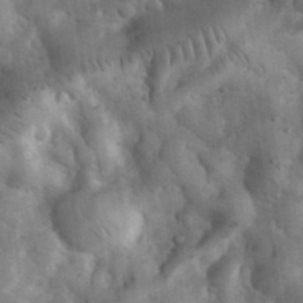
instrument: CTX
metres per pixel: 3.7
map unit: eHh
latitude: 33.7828
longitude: -67.8961
